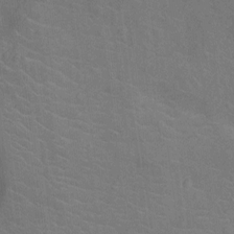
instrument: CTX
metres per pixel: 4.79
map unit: Ht
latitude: -12.5385
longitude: -25.1781
